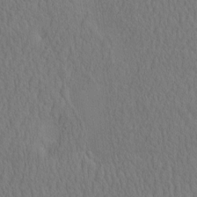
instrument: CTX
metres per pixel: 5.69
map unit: eHh
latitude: -2.9163
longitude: 15.8801
